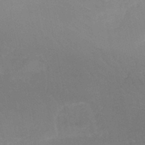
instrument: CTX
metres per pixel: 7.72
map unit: HNb
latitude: -48.7652
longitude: -43.7828
